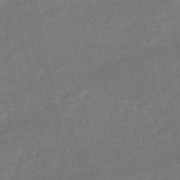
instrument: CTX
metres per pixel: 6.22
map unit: HNb
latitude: -51.1998
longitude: -40.1010
